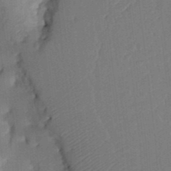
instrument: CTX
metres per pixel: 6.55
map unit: Nhu
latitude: 23.8772
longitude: -72.9514
